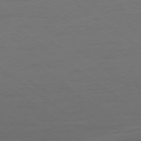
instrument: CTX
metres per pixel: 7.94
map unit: Ap
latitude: -78.9163
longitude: -95.2726
